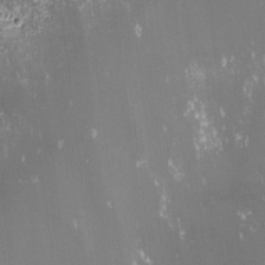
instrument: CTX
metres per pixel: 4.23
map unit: lHvf
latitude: -13.3321
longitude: -103.8772
